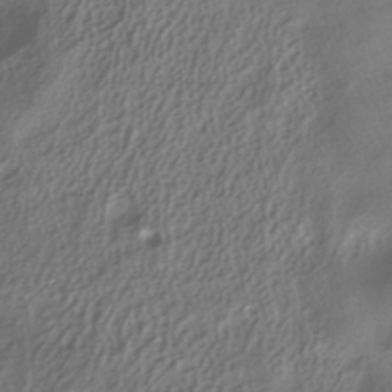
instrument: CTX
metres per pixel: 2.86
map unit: ANa
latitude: -37.3509
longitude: 94.9541
